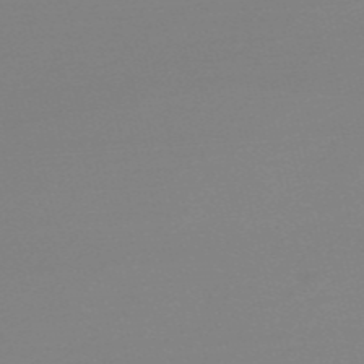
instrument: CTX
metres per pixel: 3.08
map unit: Nve
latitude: -57.3321
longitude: 62.1983
